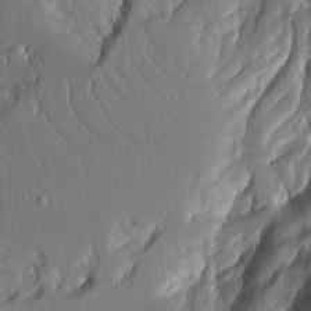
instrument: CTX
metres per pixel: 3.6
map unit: Aa
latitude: 12.6302
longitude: -125.9339
